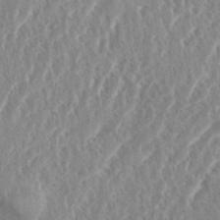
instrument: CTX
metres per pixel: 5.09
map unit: eHh
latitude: 34.7813
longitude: -134.4601
